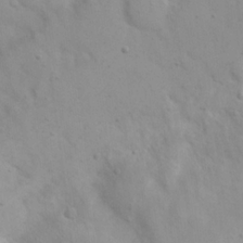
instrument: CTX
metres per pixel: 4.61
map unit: Nhu
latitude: 22.3656
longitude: -69.6127
